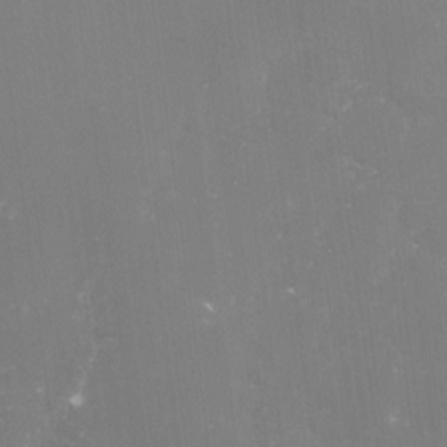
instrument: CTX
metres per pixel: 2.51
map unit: lHvf
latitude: -15.7289
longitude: -101.1214
